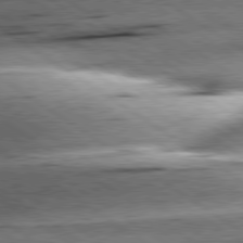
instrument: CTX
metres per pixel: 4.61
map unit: lApd
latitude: 79.6316
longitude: -155.5938
